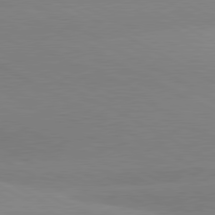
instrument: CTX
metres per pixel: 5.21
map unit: lApd
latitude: 80.4601
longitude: -153.9150
